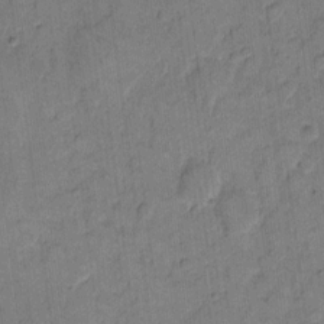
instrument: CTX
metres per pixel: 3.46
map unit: eHh
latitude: 11.8772
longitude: -65.7450
